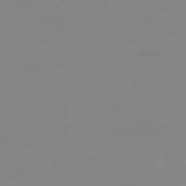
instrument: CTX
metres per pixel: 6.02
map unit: Hpe
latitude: 75.1781
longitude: -128.8947
